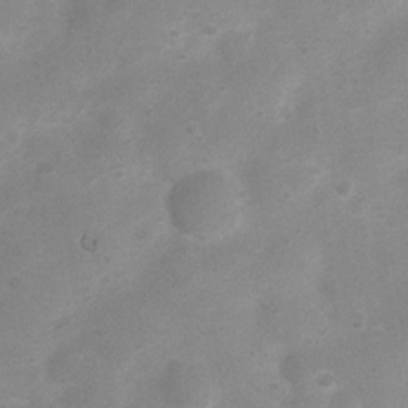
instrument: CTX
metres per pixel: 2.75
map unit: Nhu
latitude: 4.8191
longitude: -25.0647
